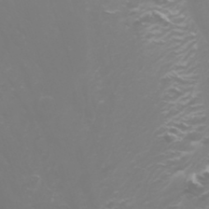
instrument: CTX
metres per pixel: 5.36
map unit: Nhu
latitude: -5.1431
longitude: -73.1215
